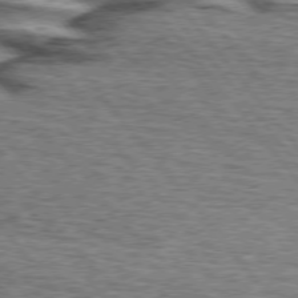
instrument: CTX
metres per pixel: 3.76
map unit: lApd
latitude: 75.5560
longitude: -76.2333
